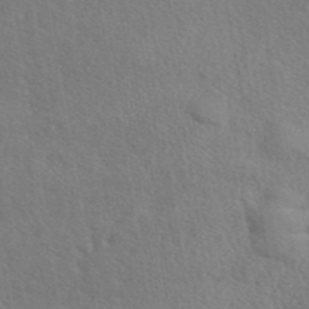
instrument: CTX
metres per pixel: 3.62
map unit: eAb
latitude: 42.9136
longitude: 113.3321
